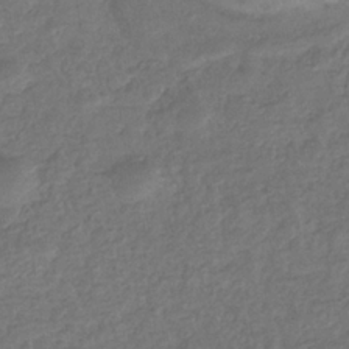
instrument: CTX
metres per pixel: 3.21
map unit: eHb
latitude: -33.8989
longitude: 76.7652
